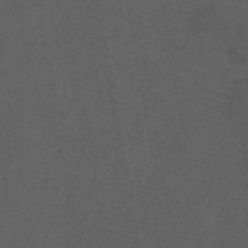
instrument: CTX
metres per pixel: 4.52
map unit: eAb
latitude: 43.7639
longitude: 106.0661
